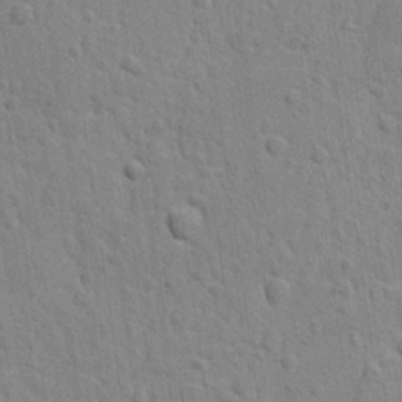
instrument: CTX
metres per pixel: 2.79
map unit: lAvf
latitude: -9.0864
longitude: -120.6113
